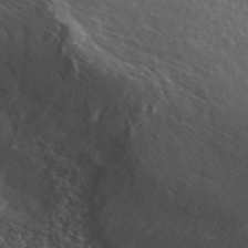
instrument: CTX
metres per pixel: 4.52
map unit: ANa
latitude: 43.8206
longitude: 25.7666
